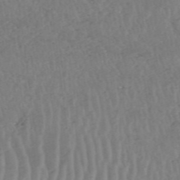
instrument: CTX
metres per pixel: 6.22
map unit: HNhu
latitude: -48.0850
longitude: 30.6140
